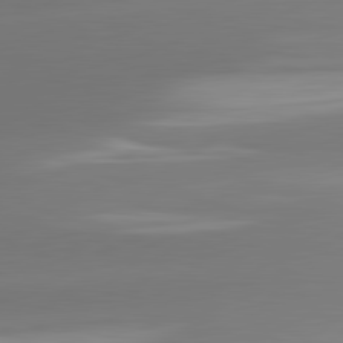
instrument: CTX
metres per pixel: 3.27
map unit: lApd
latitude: 81.5749
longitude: -162.8758
